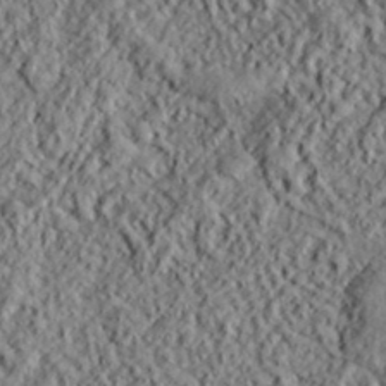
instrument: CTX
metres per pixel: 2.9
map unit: lHvf
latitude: 39.3104
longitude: -88.4412
